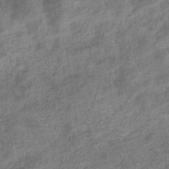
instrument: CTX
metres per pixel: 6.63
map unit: eHb
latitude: -35.2376
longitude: 77.8989
